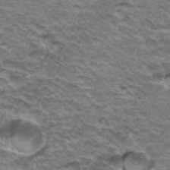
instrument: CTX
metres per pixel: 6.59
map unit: Hto
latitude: 36.2901
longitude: -42.6113
